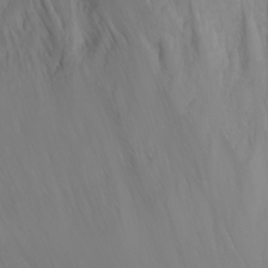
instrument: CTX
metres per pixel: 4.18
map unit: Nhu
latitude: -4.8786
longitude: -80.5546
